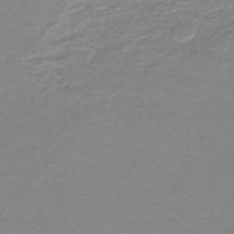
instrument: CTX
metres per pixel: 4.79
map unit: lHb
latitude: -41.1053
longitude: 56.5196
